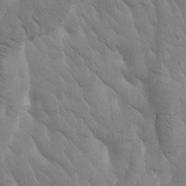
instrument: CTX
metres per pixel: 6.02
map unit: Htu
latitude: -1.2565
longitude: 175.1053
